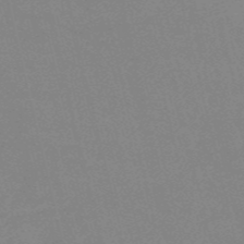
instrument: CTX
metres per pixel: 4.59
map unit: HNb
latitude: -53.3131
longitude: -37.0648
